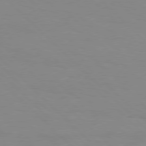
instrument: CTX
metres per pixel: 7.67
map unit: Hpe
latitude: 77.3292
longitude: -160.8758
